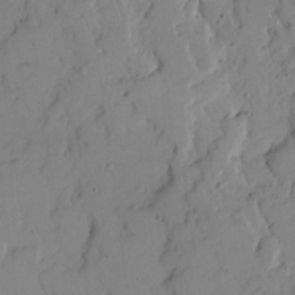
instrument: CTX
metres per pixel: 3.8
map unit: Ave
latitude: 18.0822
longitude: -128.8569
